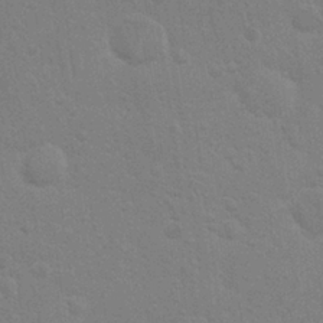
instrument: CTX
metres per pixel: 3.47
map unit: Nhu
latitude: 28.1578
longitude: -64.1767
